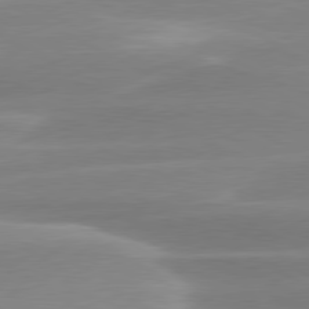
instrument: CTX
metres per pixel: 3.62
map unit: lApd
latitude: 79.7639
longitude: -115.0080
